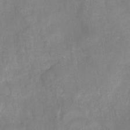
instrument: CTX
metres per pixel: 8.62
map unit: HNhu
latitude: -28.1606
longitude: 72.7085
